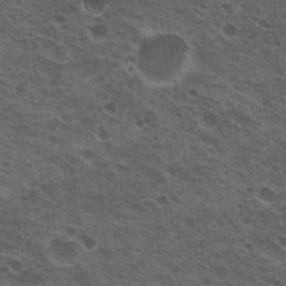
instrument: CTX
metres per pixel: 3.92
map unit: Nhu
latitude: 19.8772
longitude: -31.6505
